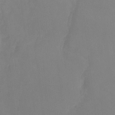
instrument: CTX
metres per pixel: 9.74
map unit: Ht
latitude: -9.1242
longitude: -34.5923
